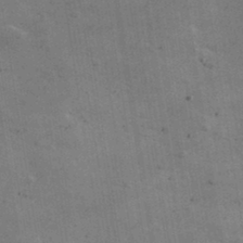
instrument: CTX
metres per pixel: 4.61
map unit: lHvf
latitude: 35.2537
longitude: -92.1577
